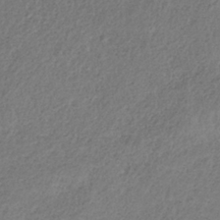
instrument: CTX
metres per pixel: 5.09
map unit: HNb
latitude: -33.7100
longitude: 56.1417
